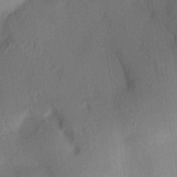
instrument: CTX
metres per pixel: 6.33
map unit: HNhu
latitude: 13.2726
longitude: 12.1984
